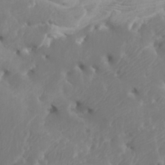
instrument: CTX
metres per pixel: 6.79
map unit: Htu
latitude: -6.1417
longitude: -76.8569
